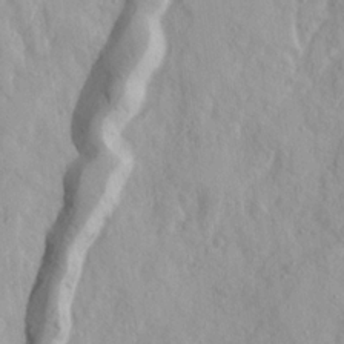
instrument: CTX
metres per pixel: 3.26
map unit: Ave
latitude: 21.7639
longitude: -131.0459
